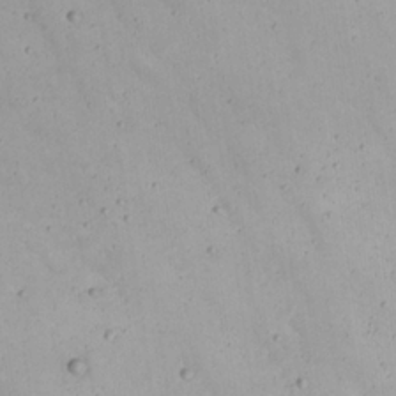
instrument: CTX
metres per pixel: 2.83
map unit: Nhu
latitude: 22.2522
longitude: -69.1781
